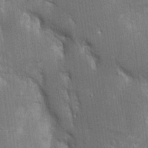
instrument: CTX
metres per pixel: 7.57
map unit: Aa
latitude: 15.8017
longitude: -149.0647
